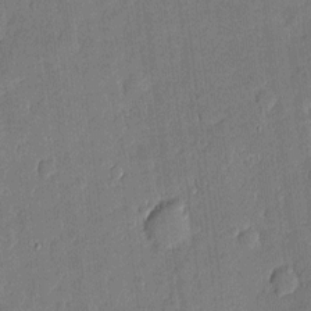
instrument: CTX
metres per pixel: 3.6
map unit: eHh
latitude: 4.5357
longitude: -72.9703
